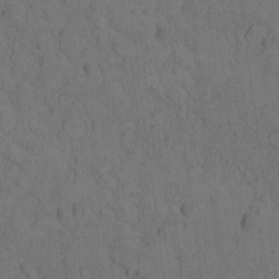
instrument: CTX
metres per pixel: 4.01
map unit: eHh
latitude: -1.6911
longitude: 17.1998
